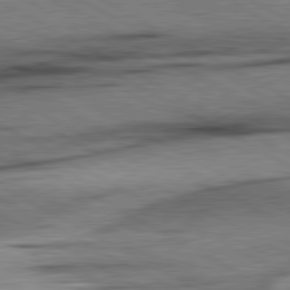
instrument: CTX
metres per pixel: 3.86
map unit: lApd
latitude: 80.6679
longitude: -157.2159
